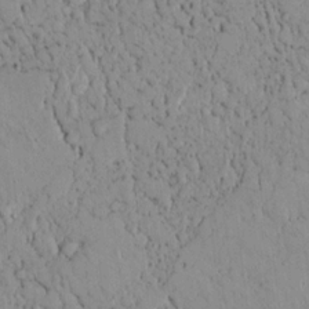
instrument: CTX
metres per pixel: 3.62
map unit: lAvf
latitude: 9.0648
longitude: 168.7652
